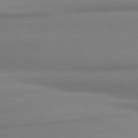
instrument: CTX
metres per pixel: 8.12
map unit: lApd
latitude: 81.5938
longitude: 176.2551
